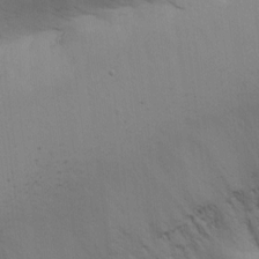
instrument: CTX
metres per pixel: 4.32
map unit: Ave
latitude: 14.2712
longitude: -102.9325
